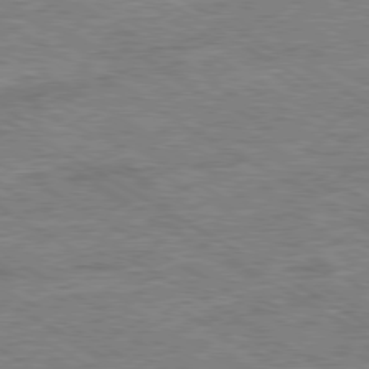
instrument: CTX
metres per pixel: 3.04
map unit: Ap
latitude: -80.3873
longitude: -77.9717
